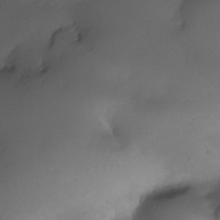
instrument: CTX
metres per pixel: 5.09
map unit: Nhe
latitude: -33.7289
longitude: -142.9703
